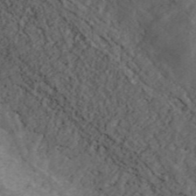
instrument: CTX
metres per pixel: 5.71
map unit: ANa
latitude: 45.6316
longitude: 22.5763
